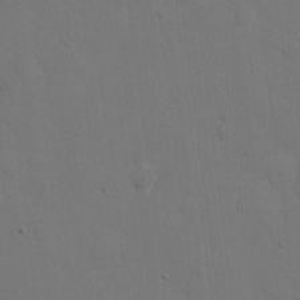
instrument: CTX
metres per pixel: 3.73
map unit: eHh
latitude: 7.0836
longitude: -67.5371
